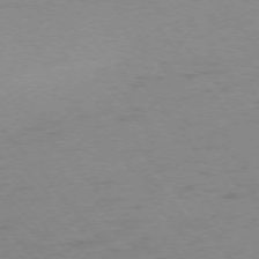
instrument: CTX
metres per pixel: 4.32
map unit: Ap
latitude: -75.4266
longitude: -71.2159
